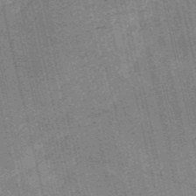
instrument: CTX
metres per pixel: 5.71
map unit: HNb
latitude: -51.9745
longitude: -41.4048
